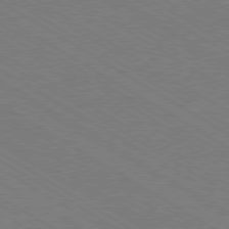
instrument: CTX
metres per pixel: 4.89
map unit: Hpe
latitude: -80.6141
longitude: 16.0283
